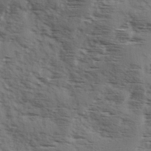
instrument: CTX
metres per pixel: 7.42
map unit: Ave
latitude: 1.6694
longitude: -110.8947
